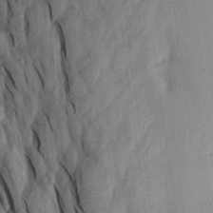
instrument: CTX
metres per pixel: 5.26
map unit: Aa
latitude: 20.0255
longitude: -147.2348
